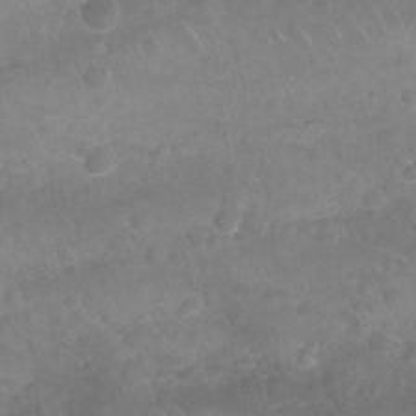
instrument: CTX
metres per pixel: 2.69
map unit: Nhu
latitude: 26.4979
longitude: -63.0837
